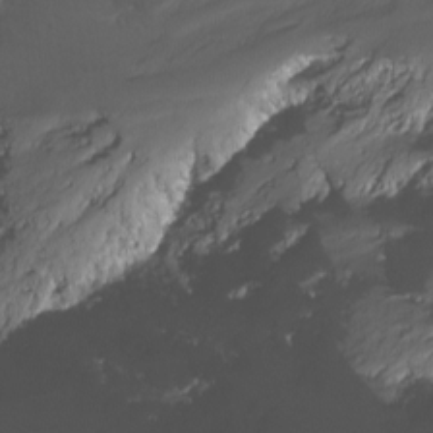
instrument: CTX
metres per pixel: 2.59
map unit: Nhu
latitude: -13.0675
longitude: -51.4804
